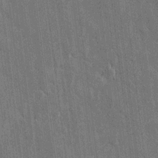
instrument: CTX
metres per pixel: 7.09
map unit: lAvf
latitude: 7.2726
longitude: 165.8612
